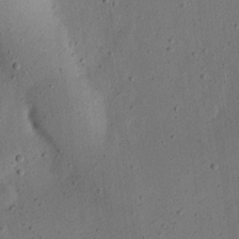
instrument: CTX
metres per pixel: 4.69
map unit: eHh
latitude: 24.1199
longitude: -69.2159
